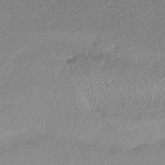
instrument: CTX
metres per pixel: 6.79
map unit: HNhu
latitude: -44.1606
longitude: 95.8233
